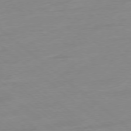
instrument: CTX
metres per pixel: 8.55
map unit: Ap
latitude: -78.2928
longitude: -98.8946
